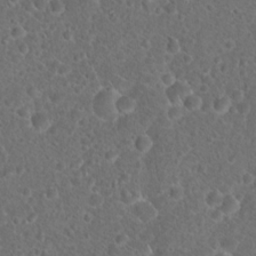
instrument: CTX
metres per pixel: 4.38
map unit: Hto
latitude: 17.8961
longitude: -41.4615
